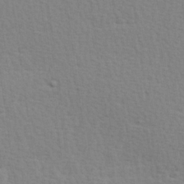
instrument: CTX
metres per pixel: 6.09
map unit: Hve
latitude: 25.8772
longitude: -93.9906
